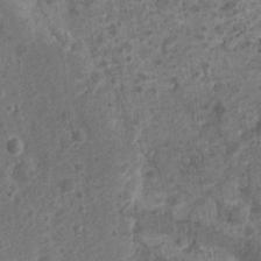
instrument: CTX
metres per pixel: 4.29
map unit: Nhu
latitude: 2.2900
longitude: -16.1766
